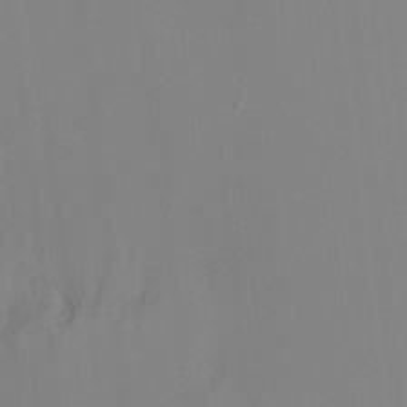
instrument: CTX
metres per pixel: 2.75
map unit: Ht
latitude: -11.7478
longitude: -45.6127
